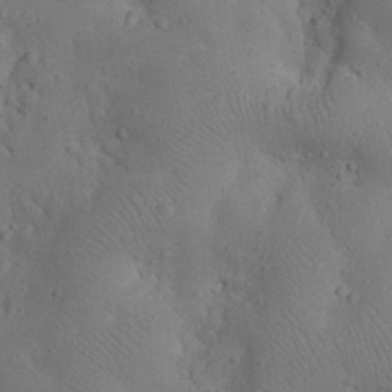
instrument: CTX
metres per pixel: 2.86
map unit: eHh
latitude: 25.1592
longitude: -72.3090
